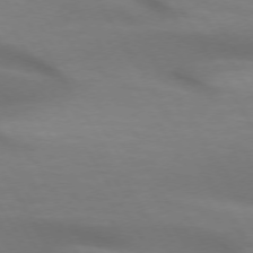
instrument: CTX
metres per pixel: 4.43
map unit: lApd
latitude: 72.7247
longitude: -50.3089
